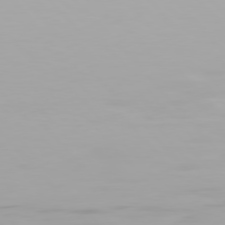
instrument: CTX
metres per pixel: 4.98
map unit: Hpe
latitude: 77.6505
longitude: -166.0633
